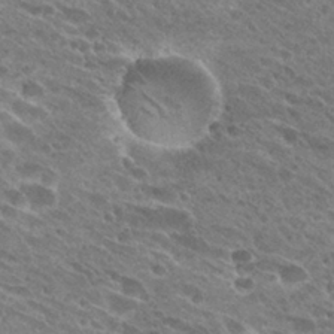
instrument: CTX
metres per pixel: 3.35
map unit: Hto
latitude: 27.6694
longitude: -41.9339
